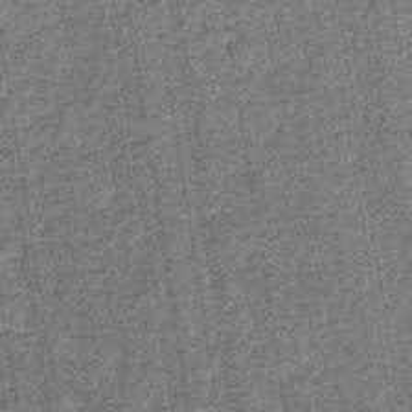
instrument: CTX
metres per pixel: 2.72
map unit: eHb
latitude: -30.6140
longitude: 67.5777
